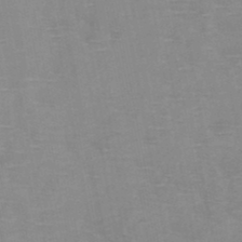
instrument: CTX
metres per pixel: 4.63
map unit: HNb
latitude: -47.1431
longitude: -47.4427
